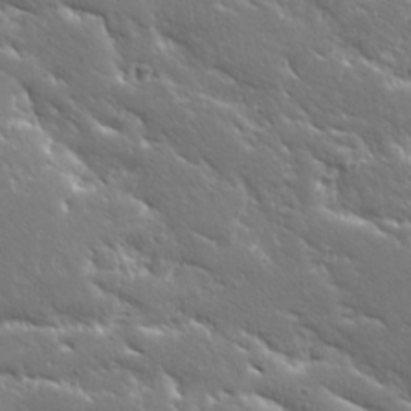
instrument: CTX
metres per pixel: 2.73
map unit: Ave
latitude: 19.9906
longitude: -137.1215
